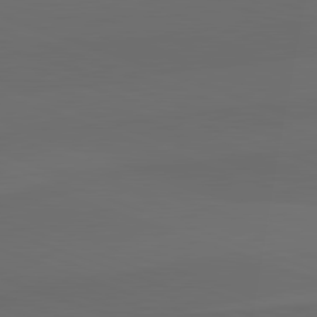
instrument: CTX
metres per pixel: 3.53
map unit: lApd
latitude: 82.1199
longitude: 134.3495
